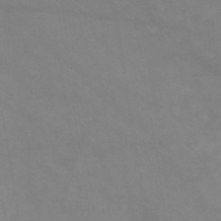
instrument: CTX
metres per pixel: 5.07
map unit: HNb
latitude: -46.1228
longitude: -37.1026
